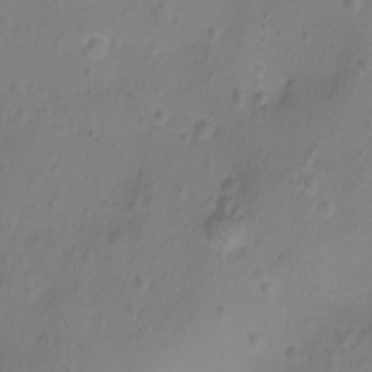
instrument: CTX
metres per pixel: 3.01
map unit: Nhu
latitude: -11.6911
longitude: -35.9339
